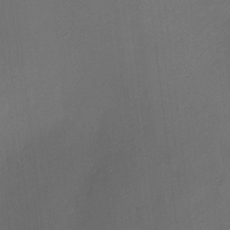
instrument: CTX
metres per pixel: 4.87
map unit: HNhu
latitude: 7.5371
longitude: 8.3495
